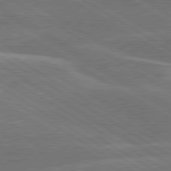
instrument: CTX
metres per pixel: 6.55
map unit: lApd
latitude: 79.9528
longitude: -131.3104
